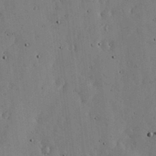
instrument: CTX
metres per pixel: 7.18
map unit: lHvf
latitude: 19.3481
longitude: -114.2900
